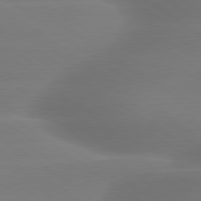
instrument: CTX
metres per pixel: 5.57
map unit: lApd
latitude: 79.5371
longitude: -134.3656
